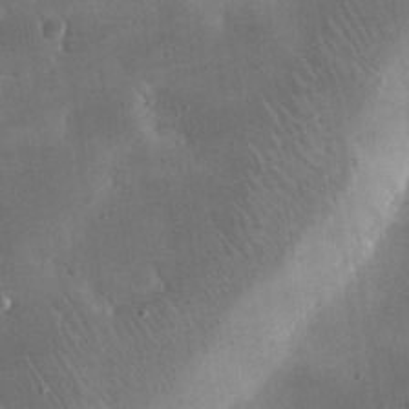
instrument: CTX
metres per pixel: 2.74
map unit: lHvf
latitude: 31.5938
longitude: -92.8191
